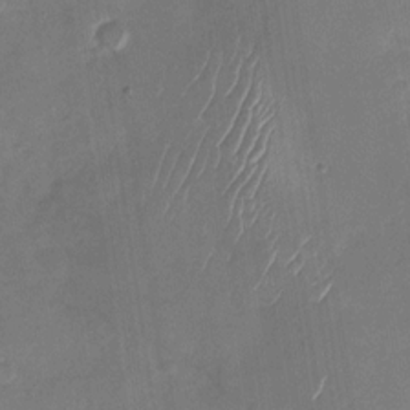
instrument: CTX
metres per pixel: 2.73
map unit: Nhu
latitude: -29.0675
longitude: -62.3656
